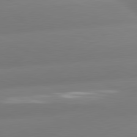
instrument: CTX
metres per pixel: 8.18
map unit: lApd
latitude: 81.1403
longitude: -161.7827
